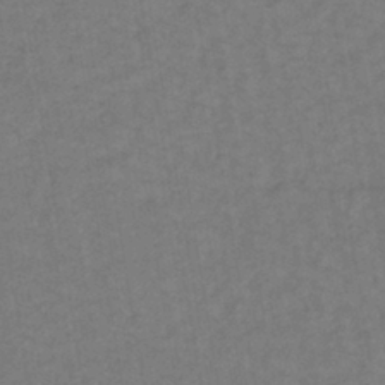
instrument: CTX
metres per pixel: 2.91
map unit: lHb
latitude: -39.2565
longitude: 72.6518
